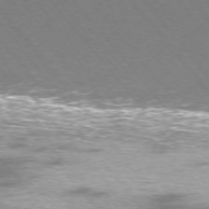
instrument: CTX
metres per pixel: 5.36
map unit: Ap
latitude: -76.0472
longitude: -69.6127
